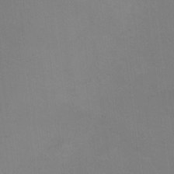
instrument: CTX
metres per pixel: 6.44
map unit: Ht
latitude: 0.7435
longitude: -33.6694
